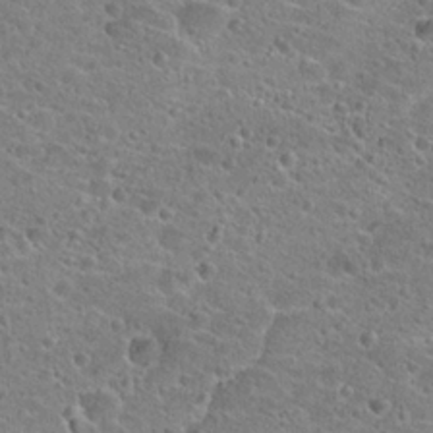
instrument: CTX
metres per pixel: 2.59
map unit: Hto
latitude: 23.4615
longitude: -43.3293
